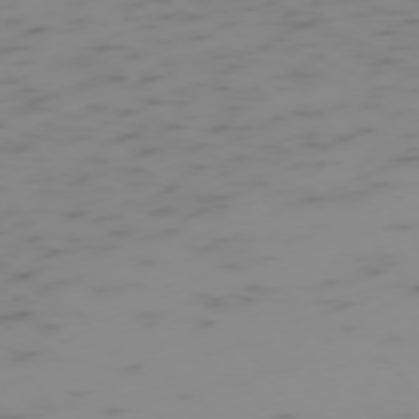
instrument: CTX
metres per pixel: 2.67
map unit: Ap
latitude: -75.2565
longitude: -67.7638
